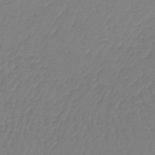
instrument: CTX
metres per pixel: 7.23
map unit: lHb
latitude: -42.0661
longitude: 67.3699
